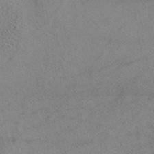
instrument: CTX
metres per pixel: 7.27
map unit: ANa
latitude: 39.6883
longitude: 28.7085
